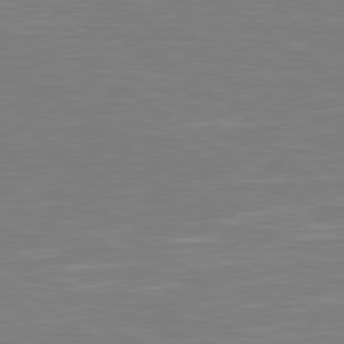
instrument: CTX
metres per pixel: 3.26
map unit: Hpe
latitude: 79.1970
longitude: -127.7072
